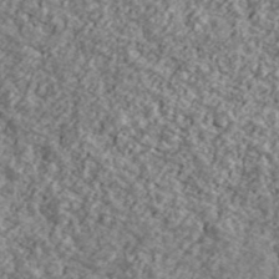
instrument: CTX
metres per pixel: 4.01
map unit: Ave
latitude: 43.5371
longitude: -111.0648
